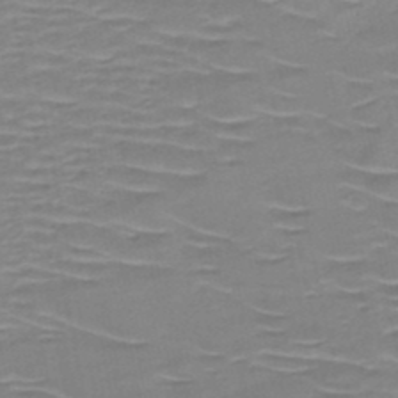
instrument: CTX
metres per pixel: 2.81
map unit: HNb
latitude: -49.4644
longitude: -47.2915
